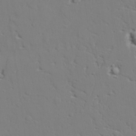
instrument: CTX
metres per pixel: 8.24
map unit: lAvf
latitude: 27.3860
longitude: -108.4601
